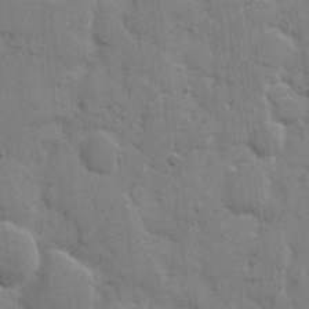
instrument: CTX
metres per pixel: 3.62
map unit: eHh
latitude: 8.3845
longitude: -67.0269
